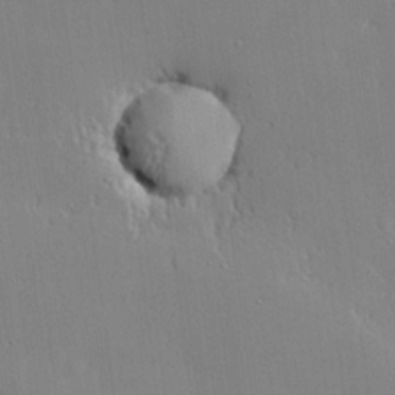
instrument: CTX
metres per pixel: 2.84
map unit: lHvf
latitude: 20.7058
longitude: 143.3887
